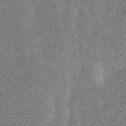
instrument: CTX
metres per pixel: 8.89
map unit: eAb
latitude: 35.1781
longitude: 111.1242
